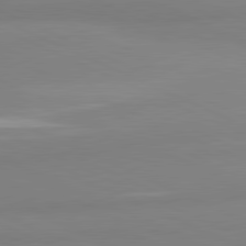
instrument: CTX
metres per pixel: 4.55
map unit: lApd
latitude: 81.4993
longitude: 178.3495
